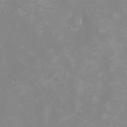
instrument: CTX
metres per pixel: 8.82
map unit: eHh
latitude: -4.3117
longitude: -74.9703
